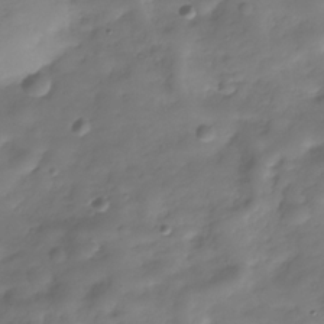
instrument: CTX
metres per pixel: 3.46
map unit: Hve
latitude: -30.5007
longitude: 94.0283
